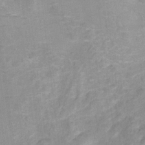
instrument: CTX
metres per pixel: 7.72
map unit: Ht
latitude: 6.5357
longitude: -36.0444
